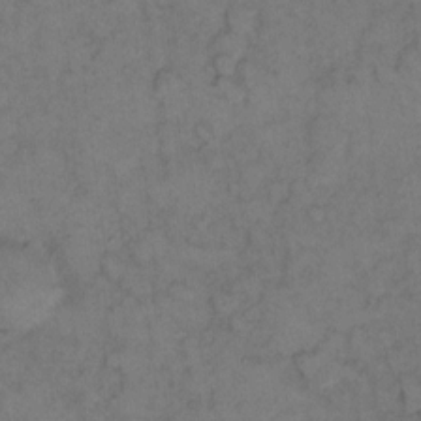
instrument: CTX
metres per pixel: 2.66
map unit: eHh
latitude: 12.3090
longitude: -63.1781
